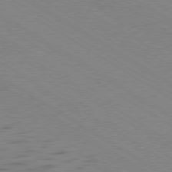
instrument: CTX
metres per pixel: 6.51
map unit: Ap
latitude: -79.9556
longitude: -62.8758
